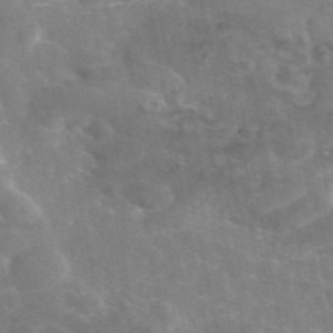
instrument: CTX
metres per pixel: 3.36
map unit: eAb
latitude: 46.1767
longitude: 120.1794
